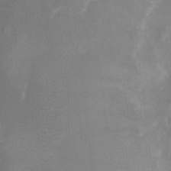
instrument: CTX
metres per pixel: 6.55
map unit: Nhu
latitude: -9.4832
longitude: -42.5357
